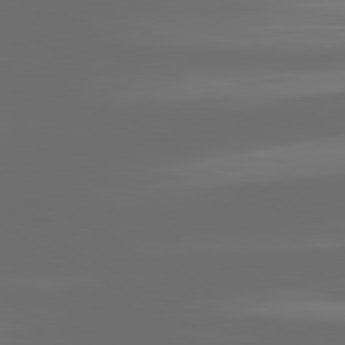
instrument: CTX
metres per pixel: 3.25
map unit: lApd
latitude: 80.6868
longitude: -137.6883
